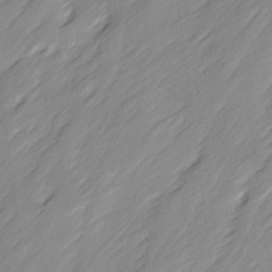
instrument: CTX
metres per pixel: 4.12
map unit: Ave
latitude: 15.5938
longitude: -136.2901
